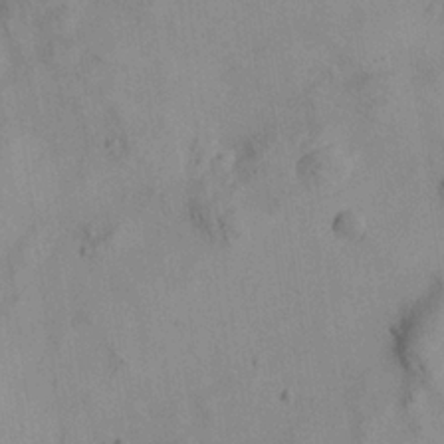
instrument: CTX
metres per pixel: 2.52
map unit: Aa
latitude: 22.0255
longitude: -141.6693
